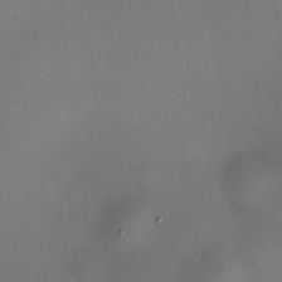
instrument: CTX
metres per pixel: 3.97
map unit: HNhu
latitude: 9.0270
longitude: 14.1606
